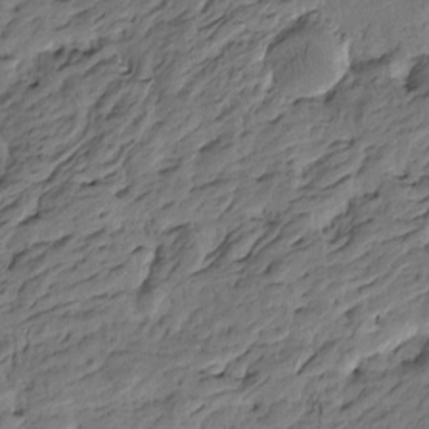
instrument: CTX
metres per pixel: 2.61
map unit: Htu
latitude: -6.0283
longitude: -178.6491
